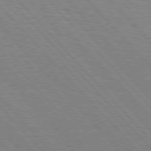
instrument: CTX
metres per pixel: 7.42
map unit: Hpe
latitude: 76.8002
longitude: -126.1956
